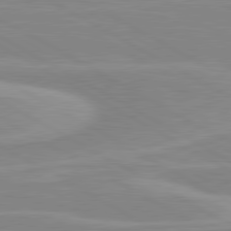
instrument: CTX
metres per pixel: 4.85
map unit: lApd
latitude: 80.5168
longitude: 171.6344
